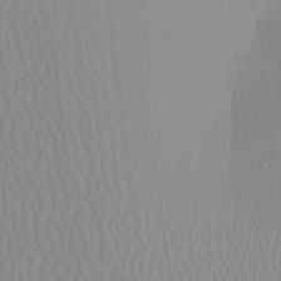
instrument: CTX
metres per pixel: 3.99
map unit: Aa
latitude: 24.0255
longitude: -136.0444
